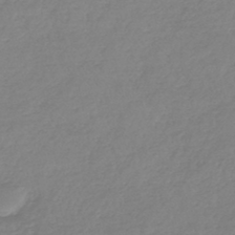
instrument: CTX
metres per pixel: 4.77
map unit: lHb
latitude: -44.4629
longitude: 70.4062
